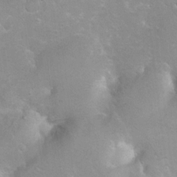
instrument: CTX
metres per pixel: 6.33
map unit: Hto
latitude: 7.0269
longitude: -30.6491
